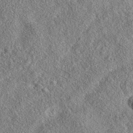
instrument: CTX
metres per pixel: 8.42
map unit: eAb
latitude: 36.2145
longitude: 113.8800
